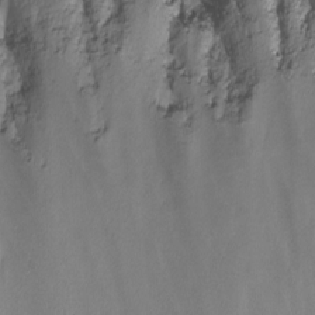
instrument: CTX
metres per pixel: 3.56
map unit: Nhu
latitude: -8.3495
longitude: -73.0458
